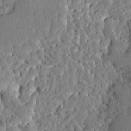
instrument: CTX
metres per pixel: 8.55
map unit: Ave
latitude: 13.2915
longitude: -137.2159
